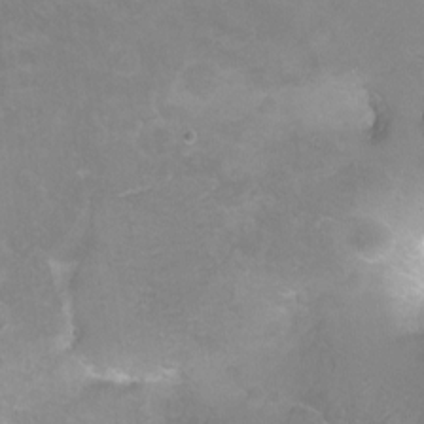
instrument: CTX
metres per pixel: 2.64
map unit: Nhu
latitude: -7.4832
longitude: -40.5545
